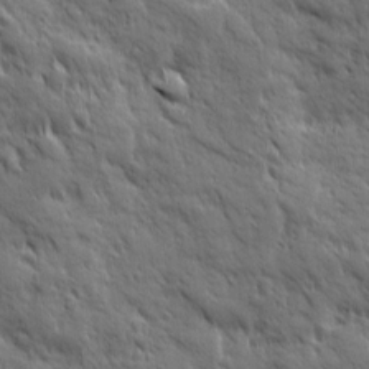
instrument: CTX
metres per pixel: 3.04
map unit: Ave
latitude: 19.6127
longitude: -134.3089
